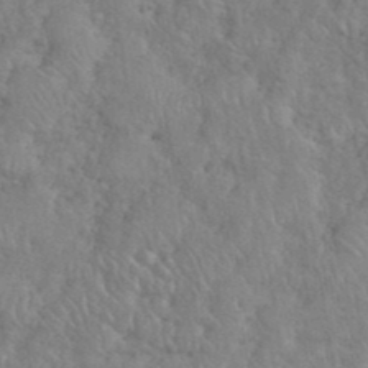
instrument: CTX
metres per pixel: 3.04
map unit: eHh
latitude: 38.0822
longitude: -57.8205
